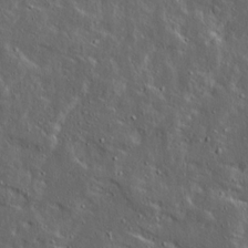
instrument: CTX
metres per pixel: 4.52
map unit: Ave
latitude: 15.1215
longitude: -138.4601
